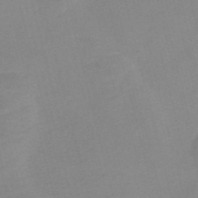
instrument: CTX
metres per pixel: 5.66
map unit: Nve
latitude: -57.5021
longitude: 57.8044
